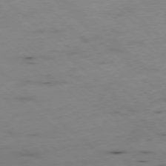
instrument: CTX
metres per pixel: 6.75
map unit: Ap
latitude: -78.2739
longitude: -61.1592
